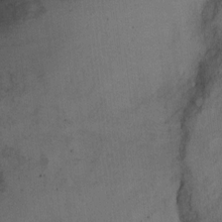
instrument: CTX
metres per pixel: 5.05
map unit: Hto
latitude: 7.7450
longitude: -38.0255
